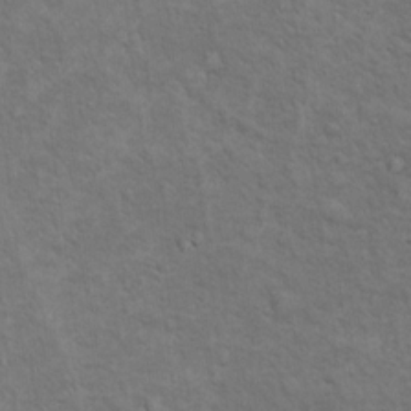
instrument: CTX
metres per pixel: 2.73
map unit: Ht
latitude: 14.1767
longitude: -39.9150
